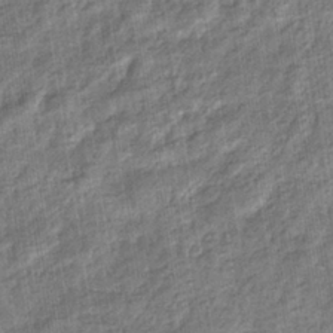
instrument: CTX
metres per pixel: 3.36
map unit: eHb
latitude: -36.6329
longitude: 79.7288
